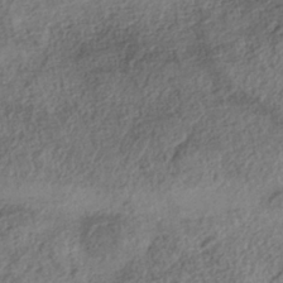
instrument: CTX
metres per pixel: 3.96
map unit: Nhe
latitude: -38.5574
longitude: -146.9892
